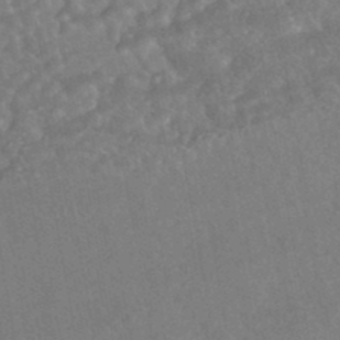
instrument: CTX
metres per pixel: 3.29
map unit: HNhu
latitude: -44.5007
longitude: 92.1795
